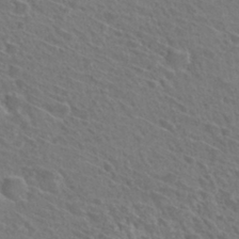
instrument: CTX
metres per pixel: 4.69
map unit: Hto
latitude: 31.7828
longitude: -47.1781
